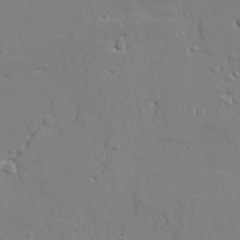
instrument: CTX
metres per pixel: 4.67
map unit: lAvf
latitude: 28.0822
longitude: -108.3845
